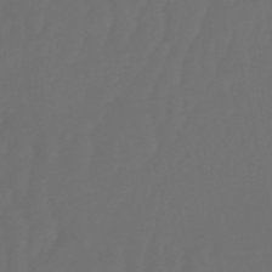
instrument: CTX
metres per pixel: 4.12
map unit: eHb
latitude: -51.0297
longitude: 76.7274
